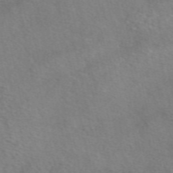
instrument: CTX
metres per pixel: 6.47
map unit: eAb
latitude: 50.1200
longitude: 113.1431
